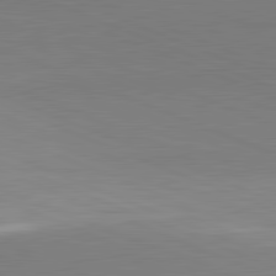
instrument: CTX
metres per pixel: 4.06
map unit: lApd
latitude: 82.0444
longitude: 137.8044
